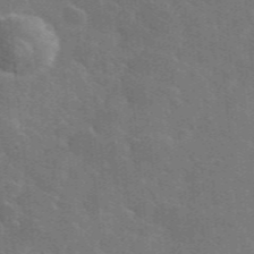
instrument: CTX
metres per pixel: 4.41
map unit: lHvf
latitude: 36.5546
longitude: -90.8380
